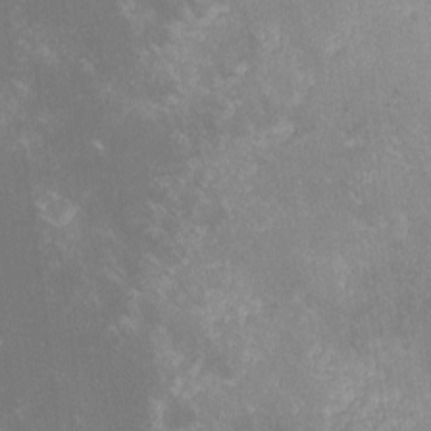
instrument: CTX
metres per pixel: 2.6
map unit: lHvf
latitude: -14.5763
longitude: -102.6112
